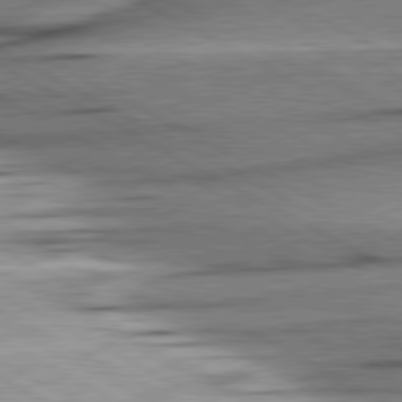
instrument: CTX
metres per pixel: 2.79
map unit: lApd
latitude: 80.5924
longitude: -157.5749
